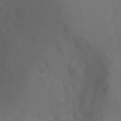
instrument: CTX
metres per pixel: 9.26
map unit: Ht
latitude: -1.1809
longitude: -34.9135
